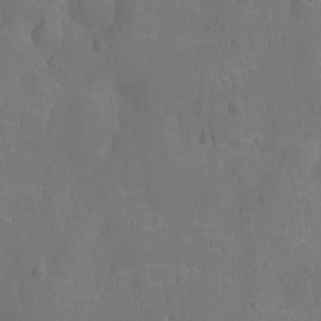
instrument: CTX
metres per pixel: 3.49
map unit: Ht
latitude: -9.9367
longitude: -21.6505
